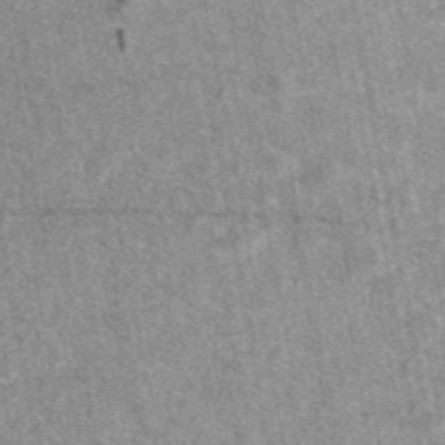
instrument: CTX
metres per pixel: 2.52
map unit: eAb
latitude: 48.1578
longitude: 111.8422
